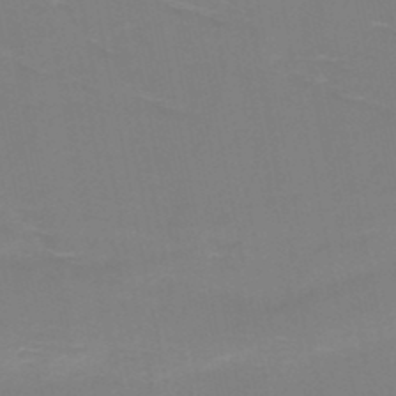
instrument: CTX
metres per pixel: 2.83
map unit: HNb
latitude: -48.8030
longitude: -47.1781
